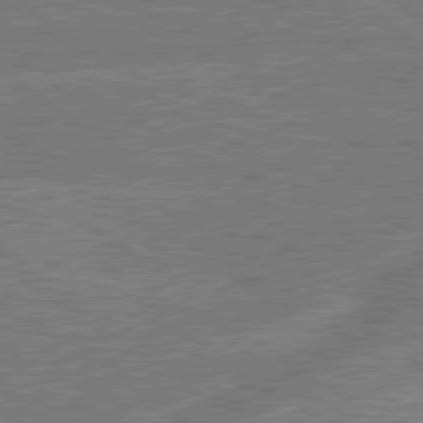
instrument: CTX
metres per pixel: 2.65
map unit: lApd
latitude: 79.8961
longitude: -145.0647
